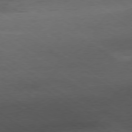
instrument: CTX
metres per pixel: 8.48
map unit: Hpe
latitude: -79.2376
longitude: 9.6155
